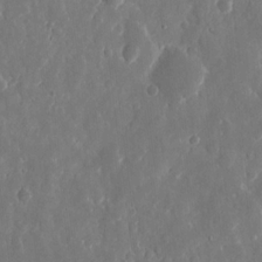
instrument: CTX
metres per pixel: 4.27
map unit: eHh
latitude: 11.2159
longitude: -71.1403
